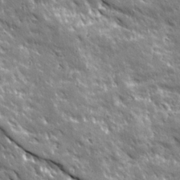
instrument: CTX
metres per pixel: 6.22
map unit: Ave
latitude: 20.0255
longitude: -135.9150
